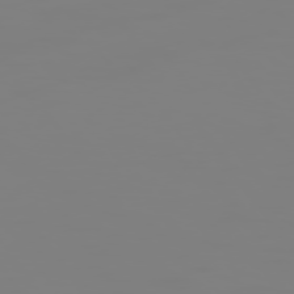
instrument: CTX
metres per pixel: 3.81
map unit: Hpe
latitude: 74.1578
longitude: -126.7246
